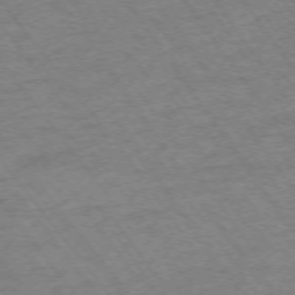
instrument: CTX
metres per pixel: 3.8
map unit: Ap
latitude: -74.9164
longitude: -84.3089
